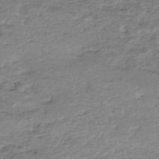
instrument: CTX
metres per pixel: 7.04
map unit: Nhe
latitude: -47.4076
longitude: -171.2159
